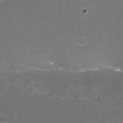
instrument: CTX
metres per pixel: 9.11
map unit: eHh
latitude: -11.8422
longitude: -60.6679
